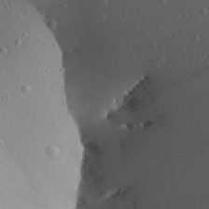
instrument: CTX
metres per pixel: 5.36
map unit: Aa
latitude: 24.4790
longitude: -144.3467
